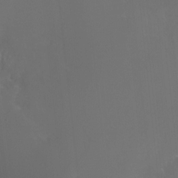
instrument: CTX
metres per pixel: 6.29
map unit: Nhu
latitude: -23.1620
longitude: -71.1214
